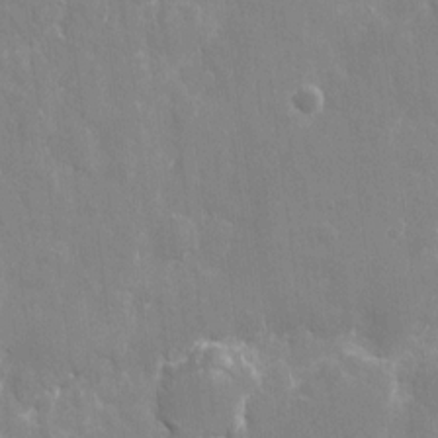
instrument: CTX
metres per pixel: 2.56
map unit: eHh
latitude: 9.3860
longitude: -69.7450
